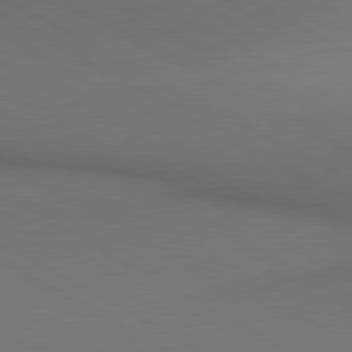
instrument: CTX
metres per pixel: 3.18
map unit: lApd
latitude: 80.4034
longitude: 140.3306
